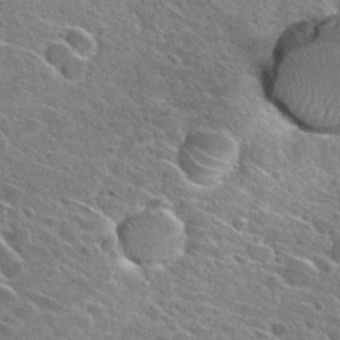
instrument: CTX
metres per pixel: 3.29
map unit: Hto
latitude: 26.8947
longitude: -43.2159
